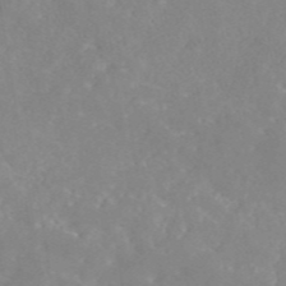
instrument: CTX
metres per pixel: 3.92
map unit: eAb
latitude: 45.6694
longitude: 126.5951
